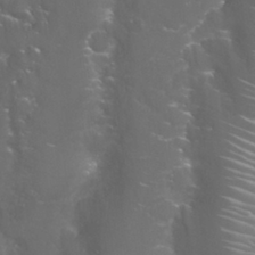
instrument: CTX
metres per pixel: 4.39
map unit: Nhu
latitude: 27.7450
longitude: -60.6679
